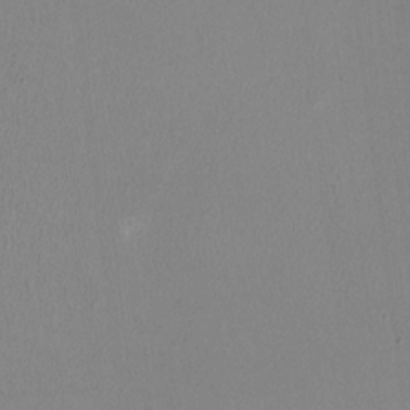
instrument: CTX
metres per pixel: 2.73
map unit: HNhu
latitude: -2.1794
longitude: -1.2348
